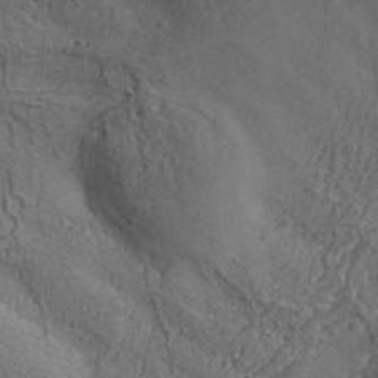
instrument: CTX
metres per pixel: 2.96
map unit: Aa
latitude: 33.8961
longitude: -134.9324
